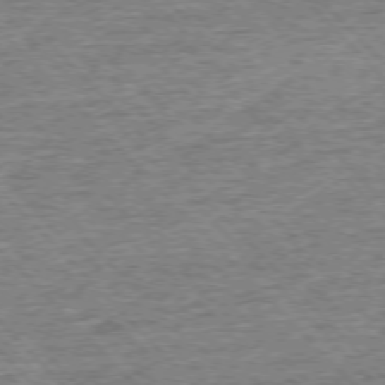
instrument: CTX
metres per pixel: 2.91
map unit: Ap
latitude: -76.1984
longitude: -92.2711
